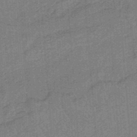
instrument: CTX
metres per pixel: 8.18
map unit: HNb
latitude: -34.9353
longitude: 57.3698
